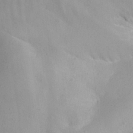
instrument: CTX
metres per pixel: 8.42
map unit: Aa
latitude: 29.7827
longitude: -133.9528
